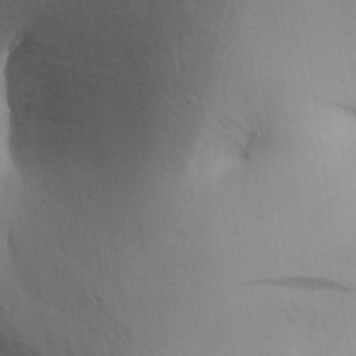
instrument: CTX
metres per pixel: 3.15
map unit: Aa
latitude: 27.4238
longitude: -148.3656
